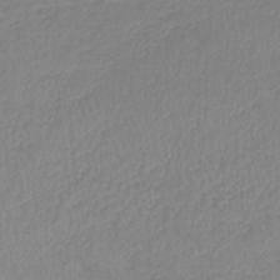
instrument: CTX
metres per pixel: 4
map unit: lHb
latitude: -41.4643
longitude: 74.1228
